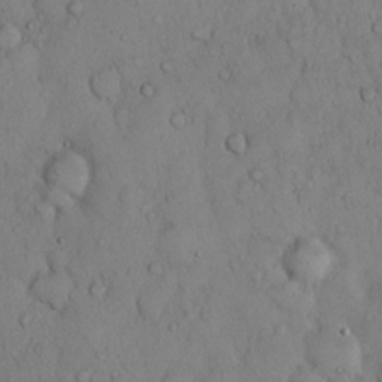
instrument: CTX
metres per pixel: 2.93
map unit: Hto
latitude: 10.3278
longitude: -57.8583
